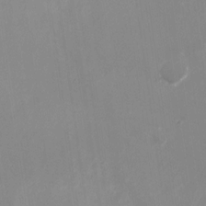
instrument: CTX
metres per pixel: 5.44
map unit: Nhu
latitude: -29.1620
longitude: -76.7246
